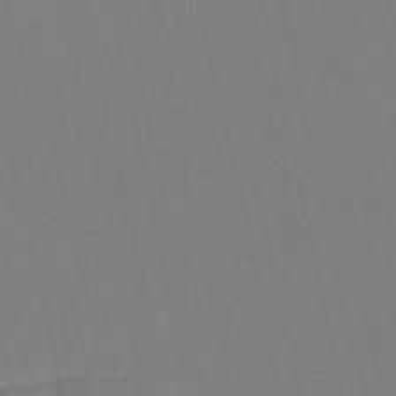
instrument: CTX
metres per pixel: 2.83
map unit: Nve
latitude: -57.4832
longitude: 50.4629
